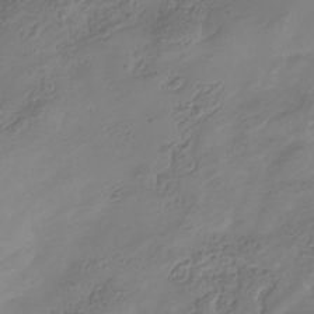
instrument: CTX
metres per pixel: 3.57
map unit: Hve
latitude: -35.4454
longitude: 89.0108
